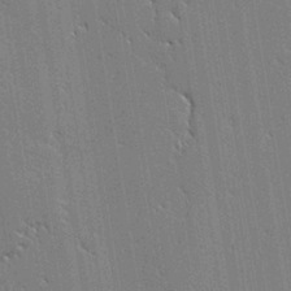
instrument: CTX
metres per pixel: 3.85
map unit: lAvf
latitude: 0.3278
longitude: -108.0822
